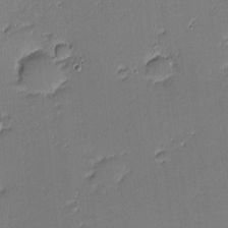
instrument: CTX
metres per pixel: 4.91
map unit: eHh
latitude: -3.3698
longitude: -82.2333
